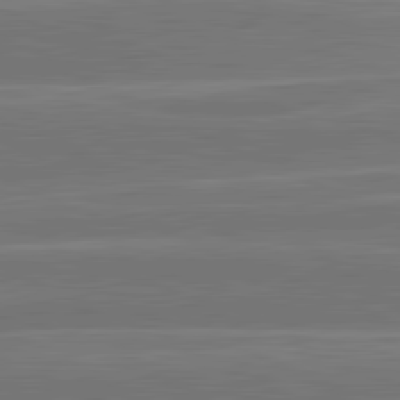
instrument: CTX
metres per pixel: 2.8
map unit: lApd
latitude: 81.6505
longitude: -135.8961
